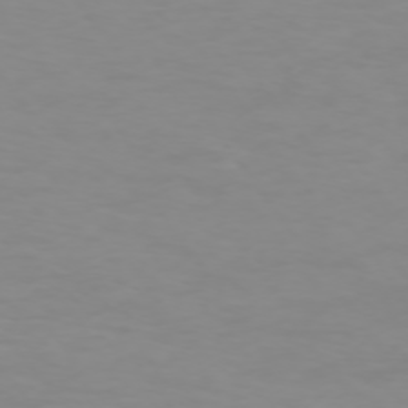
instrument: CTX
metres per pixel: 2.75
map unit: Ap
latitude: -74.4251
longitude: -81.6883
